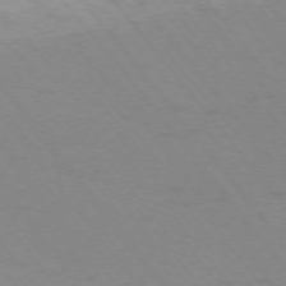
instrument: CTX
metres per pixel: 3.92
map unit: Ap
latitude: -75.5399
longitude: -69.9150
